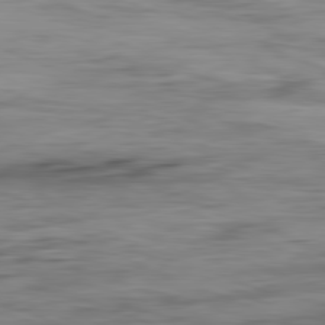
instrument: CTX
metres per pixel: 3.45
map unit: Ap
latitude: -81.5777
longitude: -80.4034
